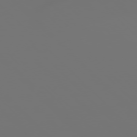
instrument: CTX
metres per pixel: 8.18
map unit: Ap
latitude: -77.2565
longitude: -62.4034
